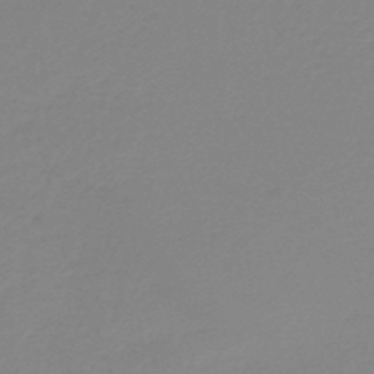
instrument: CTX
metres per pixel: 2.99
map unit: lHb
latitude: -45.5966
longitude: 65.8800
